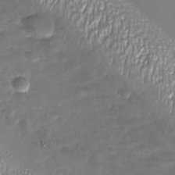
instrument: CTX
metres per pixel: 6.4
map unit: Nhu
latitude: -27.6155
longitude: -59.7261
